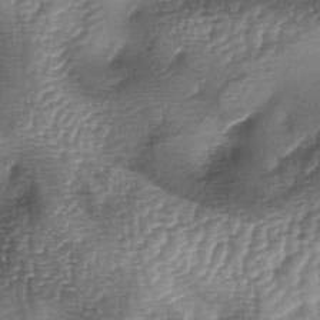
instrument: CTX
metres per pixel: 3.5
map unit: lAa
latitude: -4.9730
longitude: -128.2711
